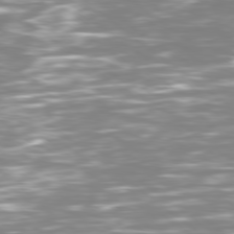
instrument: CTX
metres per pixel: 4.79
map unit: Ap
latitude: -79.7855
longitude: -60.7624
